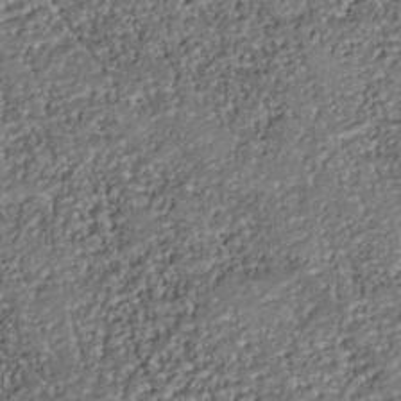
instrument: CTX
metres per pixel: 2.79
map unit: Nhu
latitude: -37.8044
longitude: -81.4615
